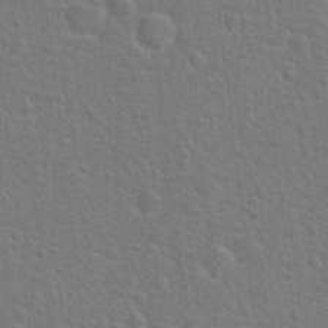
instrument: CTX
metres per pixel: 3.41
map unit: Hto
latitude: 22.6301
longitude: -47.3104
